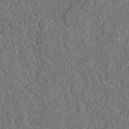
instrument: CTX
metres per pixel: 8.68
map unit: eAb
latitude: 36.1011
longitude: 113.3132
